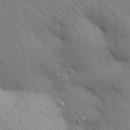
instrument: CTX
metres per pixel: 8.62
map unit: Aa
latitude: 29.5371
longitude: -147.7450
